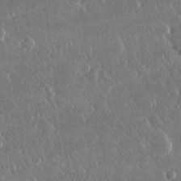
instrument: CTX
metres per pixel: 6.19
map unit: lHvf
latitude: 30.5924
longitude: -92.6679
